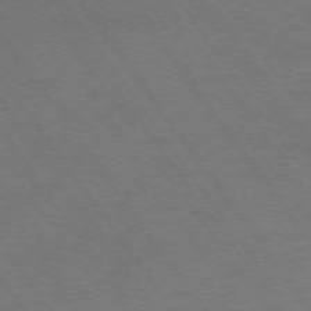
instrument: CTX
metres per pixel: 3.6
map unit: Ap
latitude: -74.9164
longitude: -70.5923
